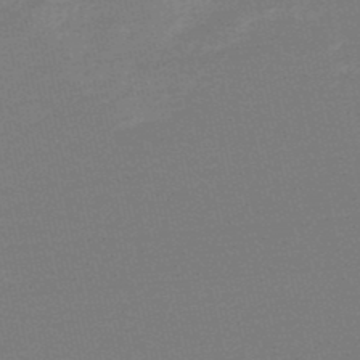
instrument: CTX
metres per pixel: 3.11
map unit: lHb
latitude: -48.6330
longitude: 81.8612
